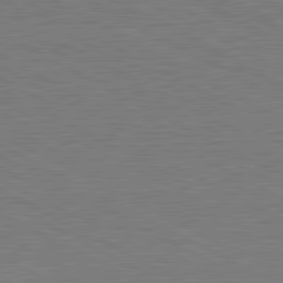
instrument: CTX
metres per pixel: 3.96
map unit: lApd
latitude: 81.3482
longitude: 151.6722
